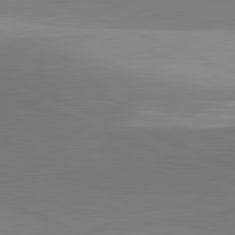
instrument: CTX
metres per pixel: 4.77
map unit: lApd
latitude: 81.8394
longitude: 142.4251
